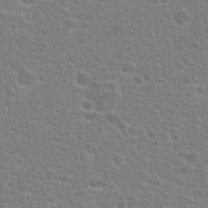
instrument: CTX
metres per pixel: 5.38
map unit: Hto
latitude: 22.9136
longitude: -46.9892
